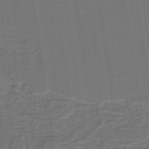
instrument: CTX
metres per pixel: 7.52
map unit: lHb
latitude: -39.1809
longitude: 55.0298
